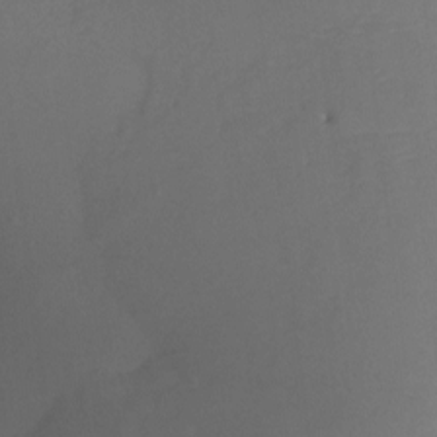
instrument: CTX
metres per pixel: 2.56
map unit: Ht
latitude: -4.3306
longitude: -26.7624
